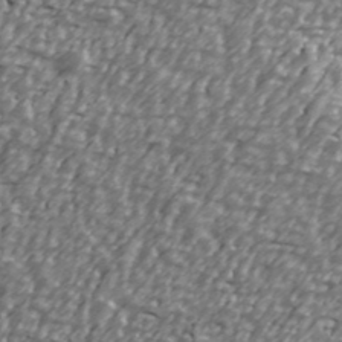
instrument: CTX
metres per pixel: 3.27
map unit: Ave
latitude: 40.5923
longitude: -112.5546
